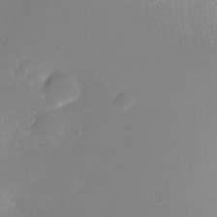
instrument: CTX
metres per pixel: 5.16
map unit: Nhu
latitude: -26.3495
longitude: -71.9150
